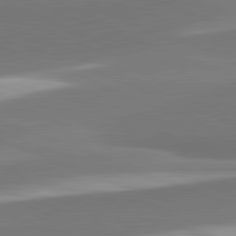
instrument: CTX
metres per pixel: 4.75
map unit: lApd
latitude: 82.2711
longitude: 153.0108
